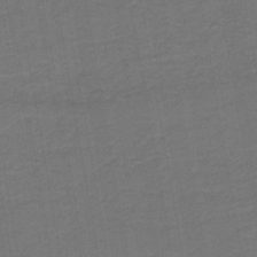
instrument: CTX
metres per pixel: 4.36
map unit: HNb
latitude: -43.2753
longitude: 51.7100
